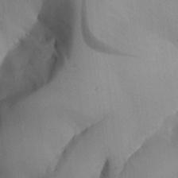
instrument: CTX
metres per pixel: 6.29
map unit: Aa
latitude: 25.4804
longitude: -128.7624
